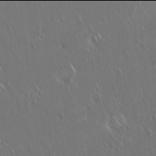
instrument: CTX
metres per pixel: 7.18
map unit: Hto
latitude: 17.9906
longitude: -56.9324
